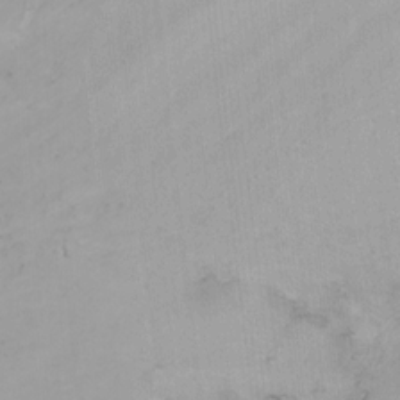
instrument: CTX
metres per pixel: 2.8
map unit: Nhu
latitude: -6.0850
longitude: -68.5923
